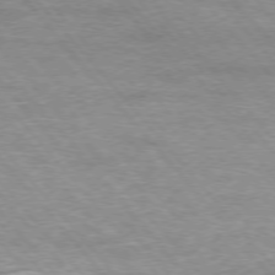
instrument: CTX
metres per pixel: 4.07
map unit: Hpe
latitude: -76.5574
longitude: -13.4238
